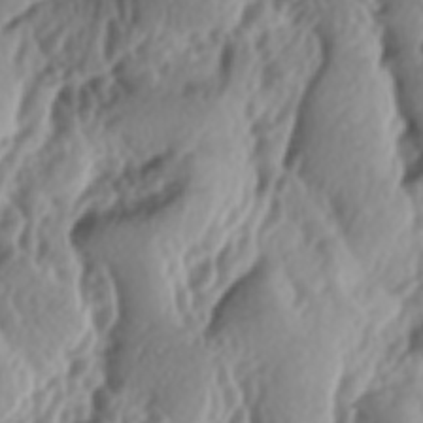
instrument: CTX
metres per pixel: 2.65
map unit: lAa
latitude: -5.7477
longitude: -124.2145
